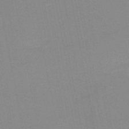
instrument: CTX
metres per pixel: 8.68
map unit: HNb
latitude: -49.4644
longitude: -40.6868
